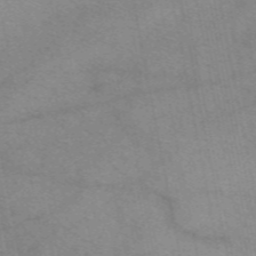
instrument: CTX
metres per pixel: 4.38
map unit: eAb
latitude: 49.9150
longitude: 104.1983
